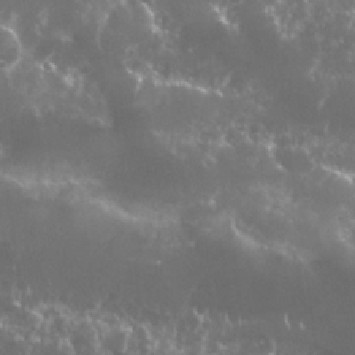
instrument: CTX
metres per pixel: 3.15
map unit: Nhu
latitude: 25.9339
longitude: -60.5545
